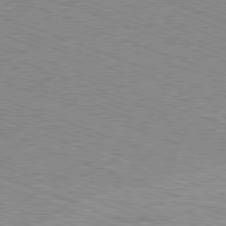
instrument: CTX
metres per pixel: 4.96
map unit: Ap
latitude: -81.5210
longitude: -74.7435
